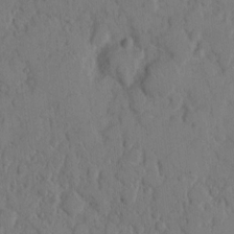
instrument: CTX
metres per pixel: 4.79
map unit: eHh
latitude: 9.2726
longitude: -64.8569
